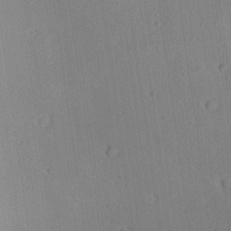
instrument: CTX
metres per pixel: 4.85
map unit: lAa
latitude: 18.6490
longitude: -137.9717
